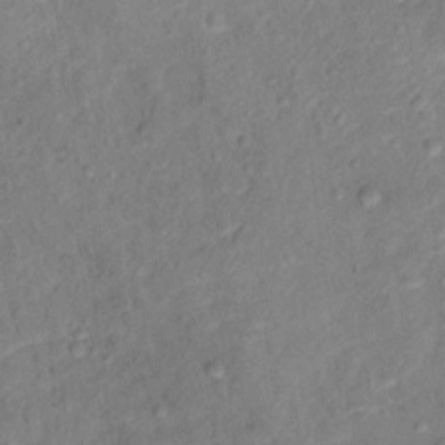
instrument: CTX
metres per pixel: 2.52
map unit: Ht
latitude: 13.5938
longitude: -39.2726
